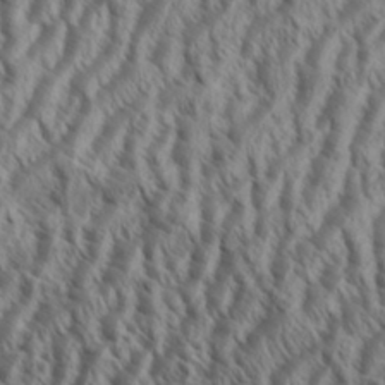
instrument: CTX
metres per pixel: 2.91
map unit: Aa
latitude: 33.8772
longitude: -138.2711
